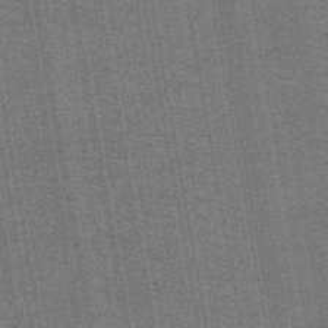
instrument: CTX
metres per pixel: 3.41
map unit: lHb
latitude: -45.0109
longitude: 57.8422
